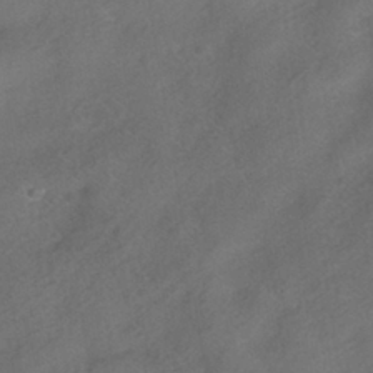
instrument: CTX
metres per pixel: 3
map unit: HNhu
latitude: -39.7856
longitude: 103.9745
